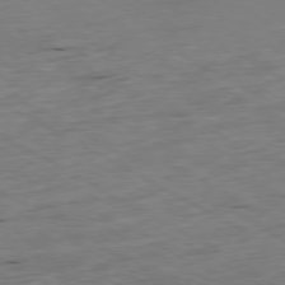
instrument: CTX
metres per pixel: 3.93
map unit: Ap
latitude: -79.2187
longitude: -68.3656
